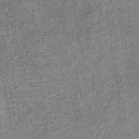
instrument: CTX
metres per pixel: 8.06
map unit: eHb
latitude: -34.0850
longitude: 78.0661
